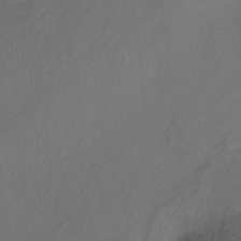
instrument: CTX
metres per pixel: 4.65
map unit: Nhu
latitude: -17.2943
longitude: -47.7072
